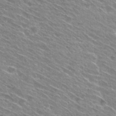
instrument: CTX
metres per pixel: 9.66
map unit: Hto
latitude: 29.4615
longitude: -44.7057
